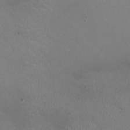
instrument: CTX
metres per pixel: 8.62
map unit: HNhu
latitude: 0.7057
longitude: -3.0836
